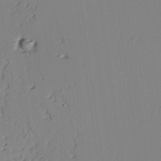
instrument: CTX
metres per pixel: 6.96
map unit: lAvf
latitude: 25.1781
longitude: -111.1403
